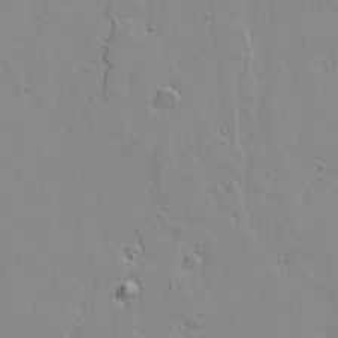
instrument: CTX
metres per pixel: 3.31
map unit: lAvf
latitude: 16.5546
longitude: -128.6301
